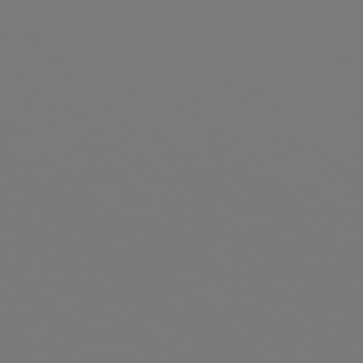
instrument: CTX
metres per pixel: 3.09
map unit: Hpe
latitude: 76.7624
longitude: -136.9892
